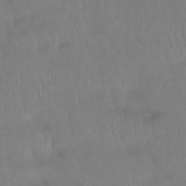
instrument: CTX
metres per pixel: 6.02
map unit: Htu
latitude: -14.5007
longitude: -46.5546
